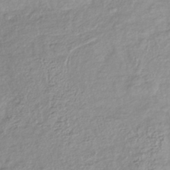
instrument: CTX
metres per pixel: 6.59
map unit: lHb
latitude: -41.6155
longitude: 72.0094
